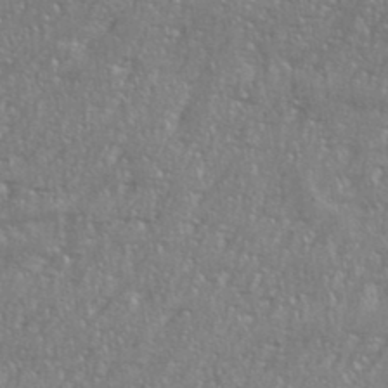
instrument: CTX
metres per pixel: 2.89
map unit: eHh
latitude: 36.0444
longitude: -132.5168
